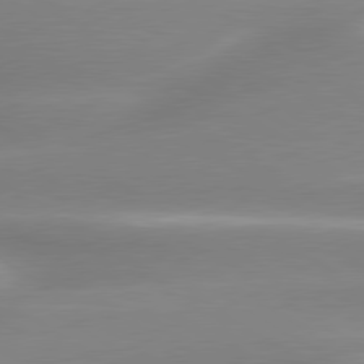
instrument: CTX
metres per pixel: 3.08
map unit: lApd
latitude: 80.1956
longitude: -137.3860
